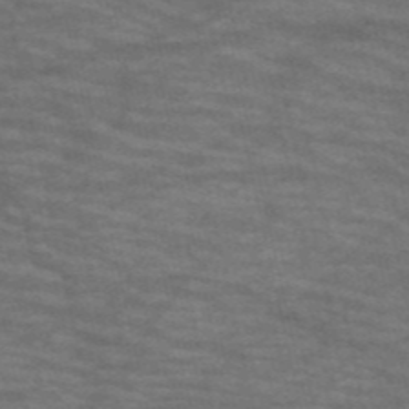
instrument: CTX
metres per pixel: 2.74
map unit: HNb
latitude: -53.4454
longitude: -43.5182
